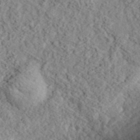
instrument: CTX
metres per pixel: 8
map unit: eHh
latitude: 36.4790
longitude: -79.6316
